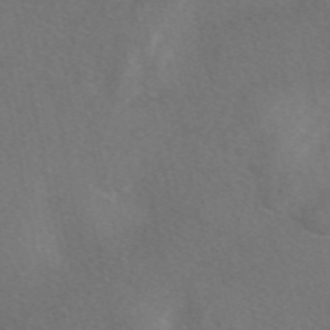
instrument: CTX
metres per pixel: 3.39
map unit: eAb
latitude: 48.1578
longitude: 118.6518
